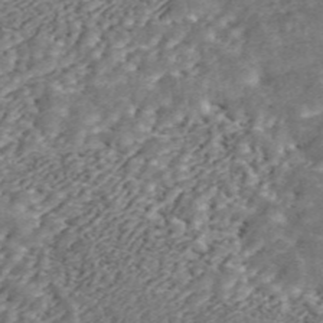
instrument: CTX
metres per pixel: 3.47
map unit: ANa
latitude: 45.7639
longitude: 37.6721
